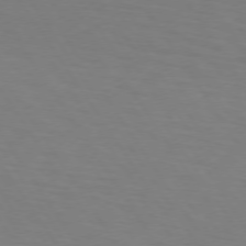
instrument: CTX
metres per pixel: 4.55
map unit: lApd
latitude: 73.4994
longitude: -75.6694
